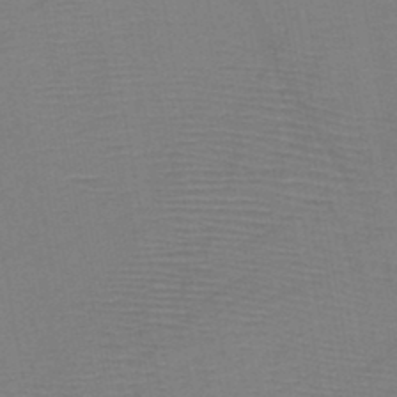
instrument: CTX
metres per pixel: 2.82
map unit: HNb
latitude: -45.9556
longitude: -40.4601
